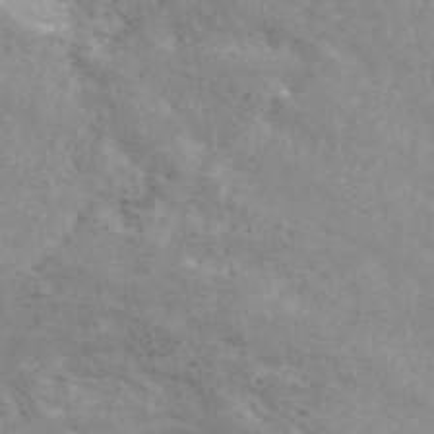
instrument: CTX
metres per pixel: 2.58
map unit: ANa
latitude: 46.3657
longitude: 24.5951
